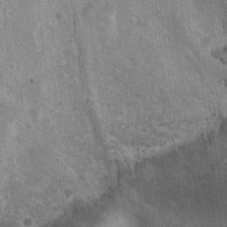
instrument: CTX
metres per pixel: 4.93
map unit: Ht
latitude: 3.1781
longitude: -19.1592
